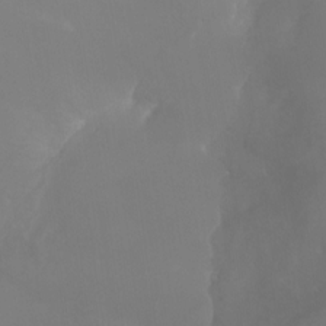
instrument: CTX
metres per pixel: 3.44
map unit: HNhu
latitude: -3.0297
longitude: -6.1578
